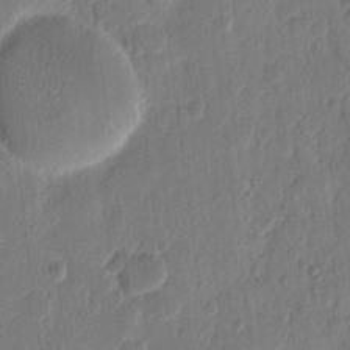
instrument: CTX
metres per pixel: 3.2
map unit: eHh
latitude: 12.3090
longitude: -68.8191
